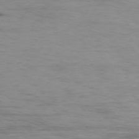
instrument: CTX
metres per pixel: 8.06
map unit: Ap
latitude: -76.3495
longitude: -69.6127
